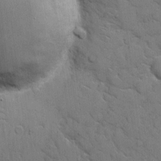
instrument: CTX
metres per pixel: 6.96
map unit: eHh
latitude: 5.7827
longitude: -65.0269
